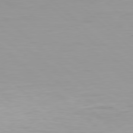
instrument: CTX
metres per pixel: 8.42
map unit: Hpe
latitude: 78.1011
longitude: -168.6302
